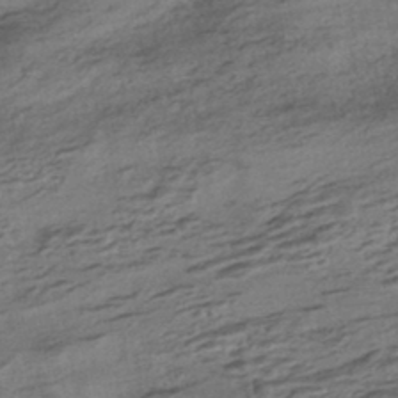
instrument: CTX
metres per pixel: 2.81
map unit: HNhu
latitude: -42.6518
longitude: 104.5573
